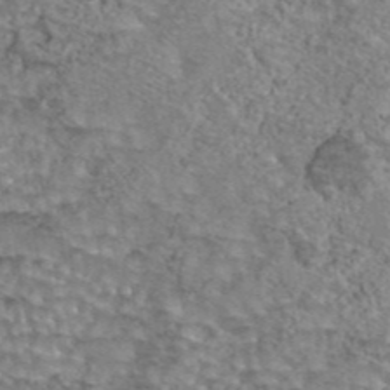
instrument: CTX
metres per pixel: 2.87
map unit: eAb
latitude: 44.2333
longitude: 105.4454
